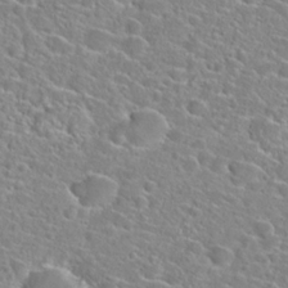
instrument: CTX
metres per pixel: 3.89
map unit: Hto
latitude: 24.0444
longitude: -45.2348
